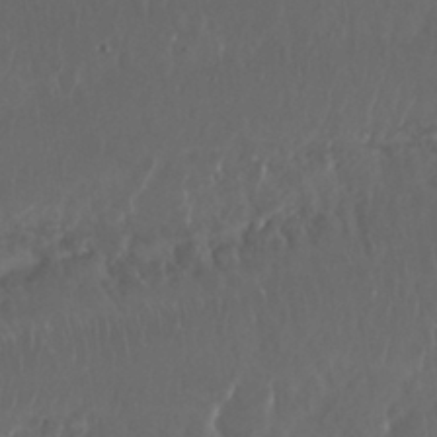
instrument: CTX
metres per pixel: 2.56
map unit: Nhu
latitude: 29.7260
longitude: -58.6302
